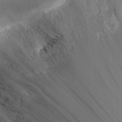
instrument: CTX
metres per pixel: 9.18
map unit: Ht
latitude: 1.3292
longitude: -19.9150
